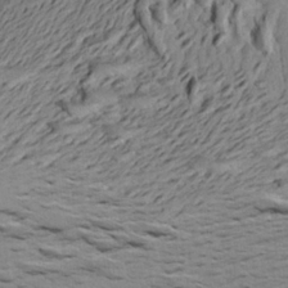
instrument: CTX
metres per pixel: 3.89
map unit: Aa
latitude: 21.8773
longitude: -149.8961
